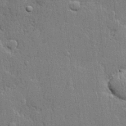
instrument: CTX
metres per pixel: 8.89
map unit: lHvf
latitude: 21.5560
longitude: 142.9541
